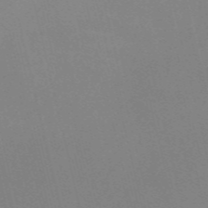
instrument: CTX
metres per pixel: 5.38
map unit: Nve
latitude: -57.3887
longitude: 63.1053
